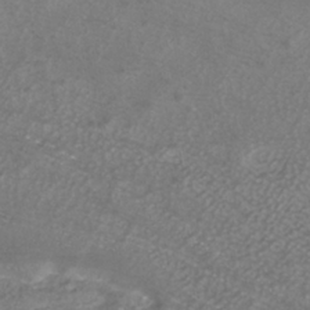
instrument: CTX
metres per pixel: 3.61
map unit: ANa
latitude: -37.5210
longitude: 94.5951
